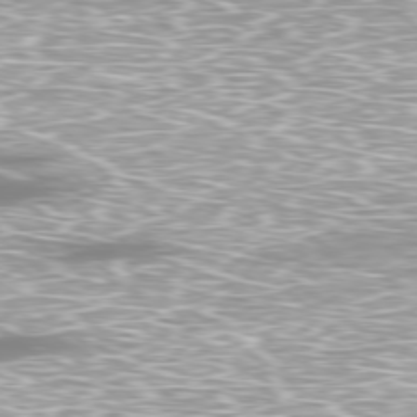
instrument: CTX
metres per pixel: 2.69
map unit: Ap
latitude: -79.7855
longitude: -61.3104
